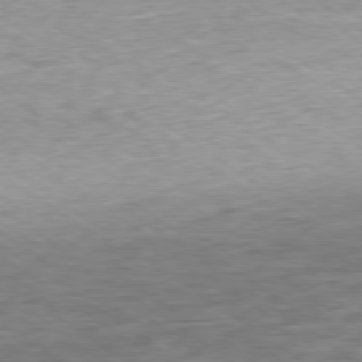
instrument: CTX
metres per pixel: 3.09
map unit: Ap
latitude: -79.1809
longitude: -101.5749
